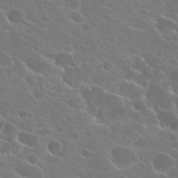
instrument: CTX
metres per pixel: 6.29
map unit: Hto
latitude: 24.4412
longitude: -39.5749
